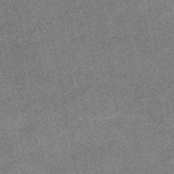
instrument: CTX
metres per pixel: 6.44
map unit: eAb
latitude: 48.1956
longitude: 121.5777
